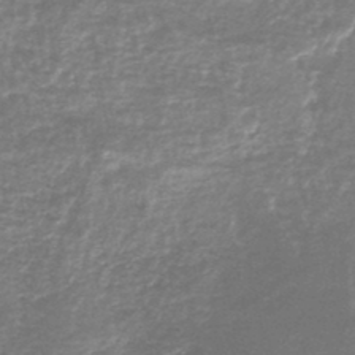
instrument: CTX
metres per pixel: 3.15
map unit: lHb
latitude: -44.0094
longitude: 69.6343
